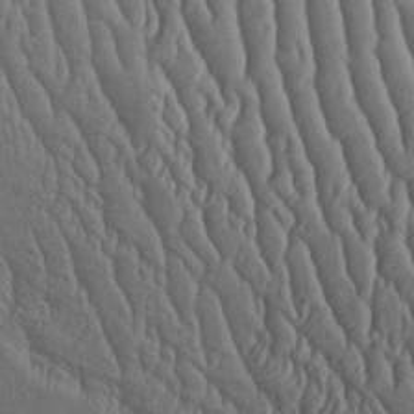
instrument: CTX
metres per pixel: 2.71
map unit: Htu
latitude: -3.1809
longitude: 156.9919
